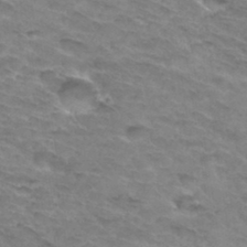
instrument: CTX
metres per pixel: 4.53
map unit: Hto
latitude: 33.5560
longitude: -46.7058
